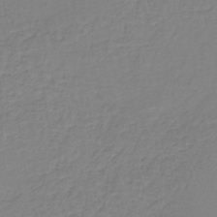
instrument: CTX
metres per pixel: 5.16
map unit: lHb
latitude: -41.1620
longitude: 61.2943
